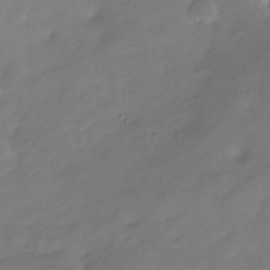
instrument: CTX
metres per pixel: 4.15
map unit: Hve
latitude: -31.3132
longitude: 89.7855
